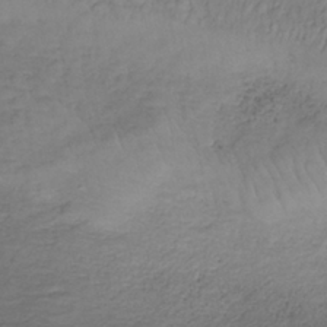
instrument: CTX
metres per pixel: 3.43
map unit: lHb
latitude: -35.5210
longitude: 68.0283
